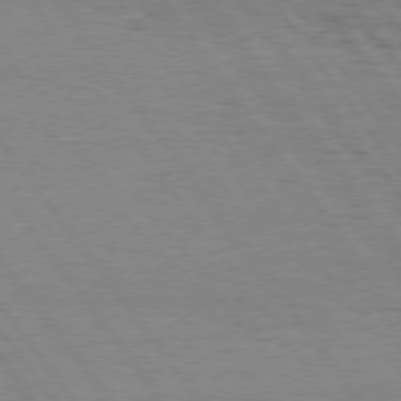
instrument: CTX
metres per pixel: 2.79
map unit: Hpe
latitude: 75.1781
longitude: -144.5923
